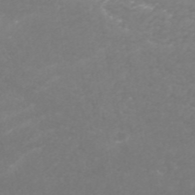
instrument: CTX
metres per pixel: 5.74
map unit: ANa
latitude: 42.5357
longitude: 28.5007
